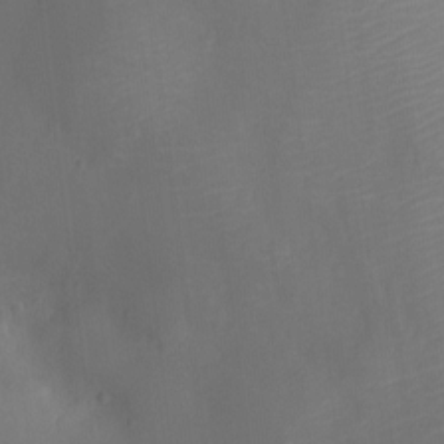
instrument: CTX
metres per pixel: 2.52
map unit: Ht
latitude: -11.1242
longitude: -22.8758
